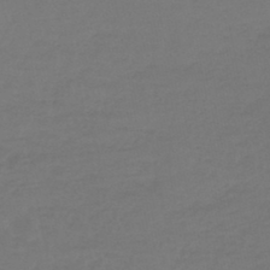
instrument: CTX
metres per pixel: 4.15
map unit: lHb
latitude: -45.3888
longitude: 68.5951
